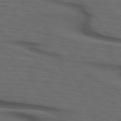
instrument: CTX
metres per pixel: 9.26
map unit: lApd
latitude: 73.5372
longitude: -74.4790
